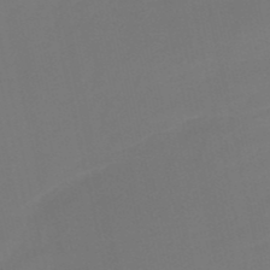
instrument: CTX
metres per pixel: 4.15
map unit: HNb
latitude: -51.7289
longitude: -46.5735
